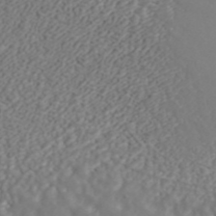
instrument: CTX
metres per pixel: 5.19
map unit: ANa
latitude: 42.6680
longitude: 28.7085
